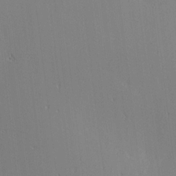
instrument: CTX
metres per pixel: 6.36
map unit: Ave
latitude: 12.0255
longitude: -107.6316
